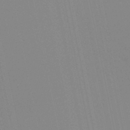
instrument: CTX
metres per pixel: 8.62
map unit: lHb
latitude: -48.8975
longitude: 74.9542
